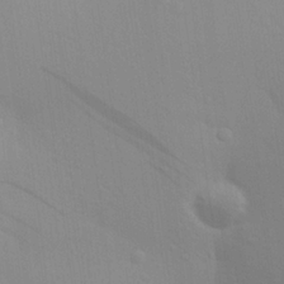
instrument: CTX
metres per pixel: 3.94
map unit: Aa
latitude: 24.5167
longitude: -145.4237
